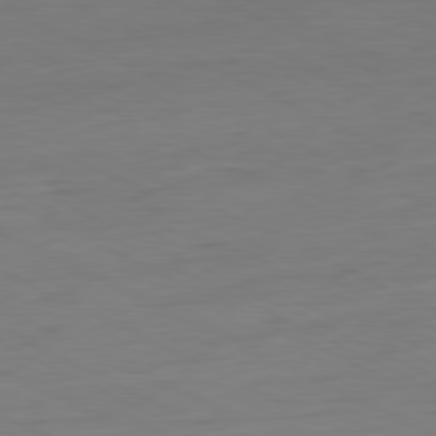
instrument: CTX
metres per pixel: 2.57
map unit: Ap
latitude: -80.9731
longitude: -77.1025
